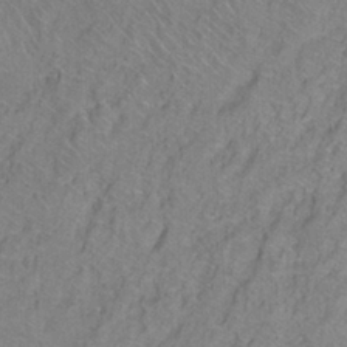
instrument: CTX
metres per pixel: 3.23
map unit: Ht
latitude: 0.9324
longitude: -33.1025
